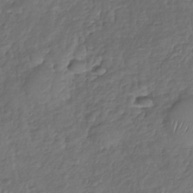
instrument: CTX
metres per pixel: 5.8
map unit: Nhu
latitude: -31.0108
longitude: -61.4804
